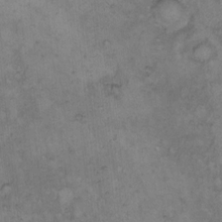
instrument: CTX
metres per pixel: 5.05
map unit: Hto
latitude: 8.9325
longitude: -59.9150
